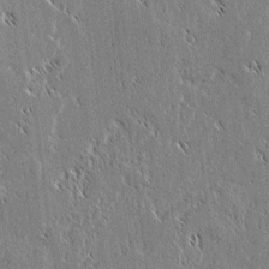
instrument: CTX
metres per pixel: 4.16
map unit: lAvf
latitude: 2.1955
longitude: -106.8380
